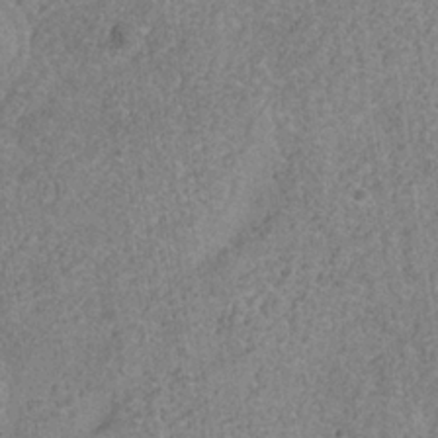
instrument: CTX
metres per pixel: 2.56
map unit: Hve
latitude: -34.6329
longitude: 89.7477
